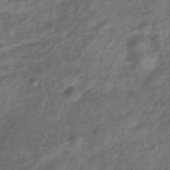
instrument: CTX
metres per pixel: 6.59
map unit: Hve
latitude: -33.1243
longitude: 88.9730
